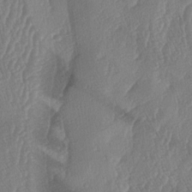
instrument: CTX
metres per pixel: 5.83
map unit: lAa
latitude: -5.9745
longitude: -130.0822
